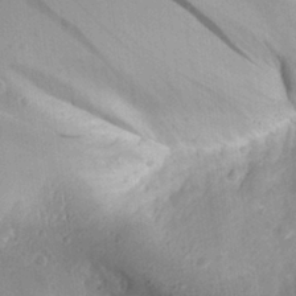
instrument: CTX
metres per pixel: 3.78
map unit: Aa
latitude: 28.5734
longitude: -132.9514
